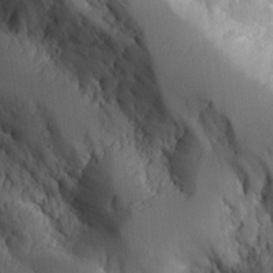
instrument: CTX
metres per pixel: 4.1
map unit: Aa
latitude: 25.3859
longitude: -127.4616
